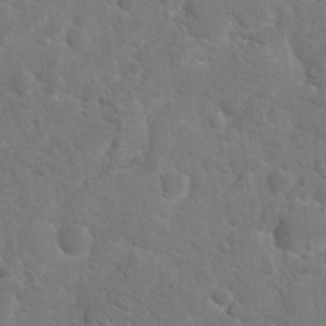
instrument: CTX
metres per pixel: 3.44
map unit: Hto
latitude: 19.3292
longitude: -38.5357
